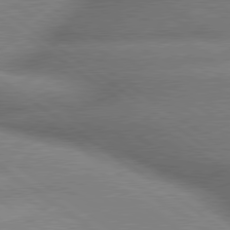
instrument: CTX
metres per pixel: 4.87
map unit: lApd
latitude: 79.6883
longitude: -168.1767
